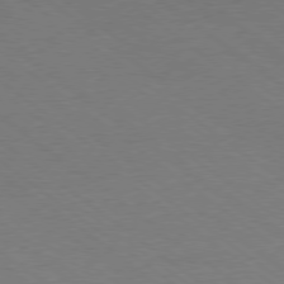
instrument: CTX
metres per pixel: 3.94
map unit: Ap
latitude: -79.3698
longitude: -99.8205
